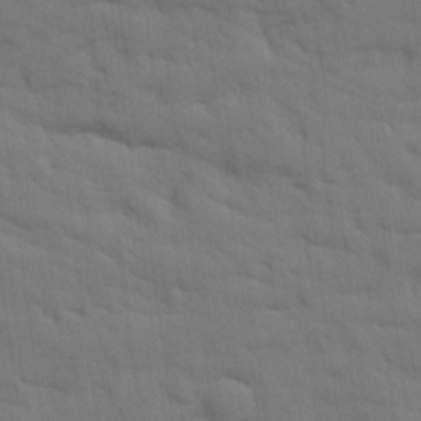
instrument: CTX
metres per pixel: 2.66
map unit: Ave
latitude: 17.6316
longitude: -128.9702
